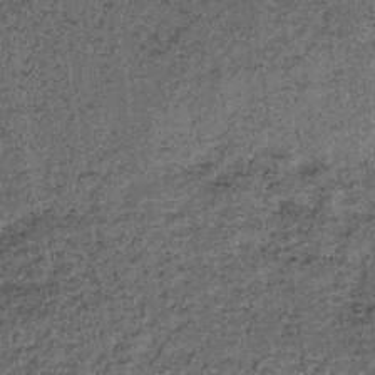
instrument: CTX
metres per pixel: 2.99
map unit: lHb
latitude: -39.5399
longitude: 66.6519
